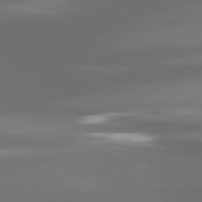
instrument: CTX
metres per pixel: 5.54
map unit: lApd
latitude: 80.7624
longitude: -139.3104
